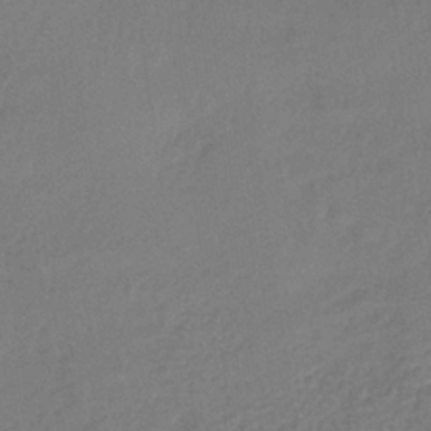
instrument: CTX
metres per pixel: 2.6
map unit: lHb
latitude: -38.6708
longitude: 61.7667
